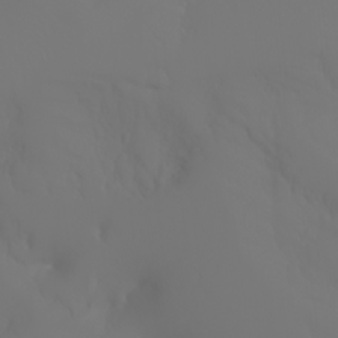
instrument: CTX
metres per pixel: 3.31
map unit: Nhu
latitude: -6.9541
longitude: -84.1767
